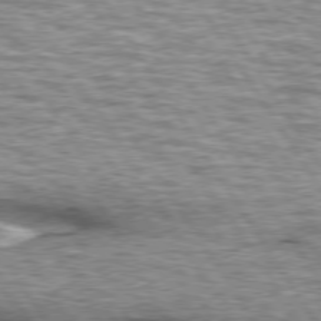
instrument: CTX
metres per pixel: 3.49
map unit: lApd
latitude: 75.8017
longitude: -59.9717
